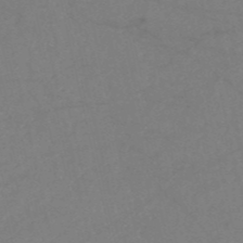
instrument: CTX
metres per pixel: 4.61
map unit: HNb
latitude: -52.8785
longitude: -46.1011
